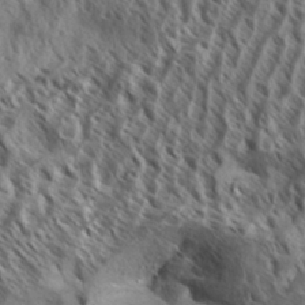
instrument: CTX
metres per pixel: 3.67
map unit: Aa
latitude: 33.4049
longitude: -138.4790
